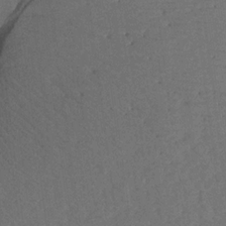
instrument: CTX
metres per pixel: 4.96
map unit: Aa
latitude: 18.1577
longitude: -144.3278
